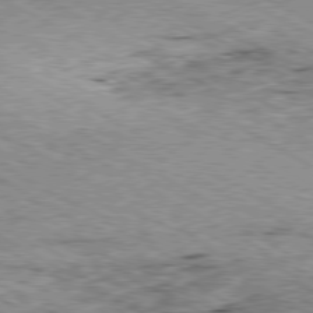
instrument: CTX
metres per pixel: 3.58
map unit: Ap
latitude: -80.4629
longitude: -50.4601
